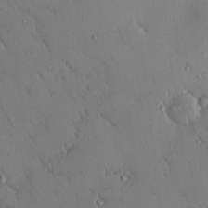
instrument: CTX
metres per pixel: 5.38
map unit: eHh
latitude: 0.1766
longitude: 17.0676
